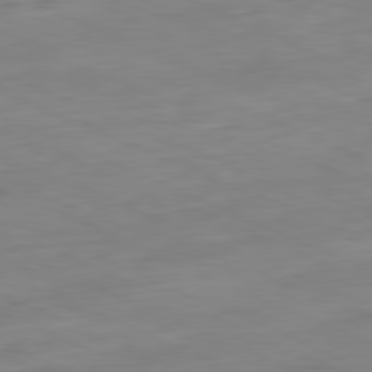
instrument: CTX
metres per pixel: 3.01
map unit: Ap
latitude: -81.6911
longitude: -69.0270
